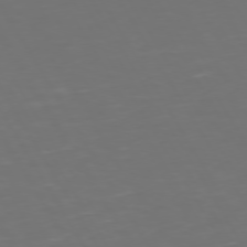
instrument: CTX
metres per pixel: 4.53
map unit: Hpe
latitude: 72.3846
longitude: -126.6491
